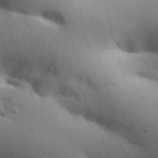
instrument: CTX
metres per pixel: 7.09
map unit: Aa
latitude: 30.8569
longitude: -146.7813
